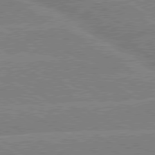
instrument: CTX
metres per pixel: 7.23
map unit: lApd
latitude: 79.4805
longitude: -131.4805
